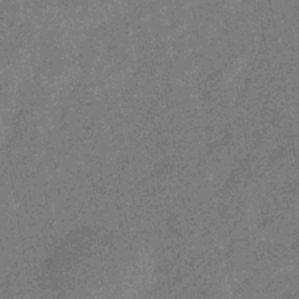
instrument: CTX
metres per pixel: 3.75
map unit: eHb
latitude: -34.6707
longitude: 80.7841
